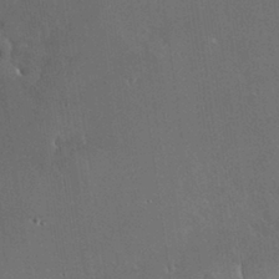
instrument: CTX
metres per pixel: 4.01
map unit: Nhu
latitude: 30.4601
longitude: -56.9891
